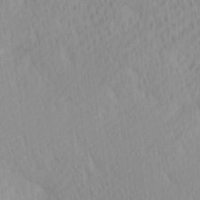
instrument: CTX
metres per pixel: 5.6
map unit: Ave
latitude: 12.7246
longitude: -106.7813
